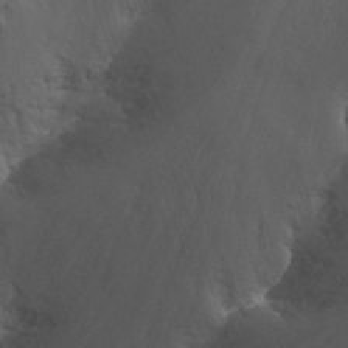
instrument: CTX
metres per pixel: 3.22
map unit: Nhu
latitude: -13.6155
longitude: -65.9717
